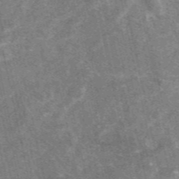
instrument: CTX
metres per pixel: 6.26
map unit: eAb
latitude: 47.4238
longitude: 119.5021
